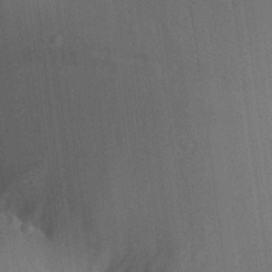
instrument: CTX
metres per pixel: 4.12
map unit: Aa
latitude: 21.2915
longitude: -139.3293
